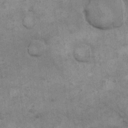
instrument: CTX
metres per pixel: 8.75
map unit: eHh
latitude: 13.6127
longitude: -65.5749
